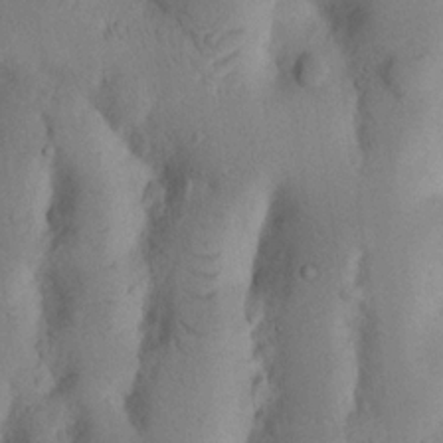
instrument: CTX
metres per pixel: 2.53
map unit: Nhu
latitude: 18.0255
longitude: -75.7639
